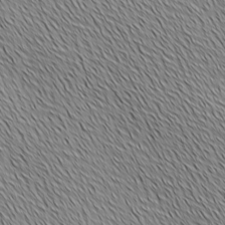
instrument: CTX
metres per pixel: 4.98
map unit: Ave
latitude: 2.1766
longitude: -114.5356
